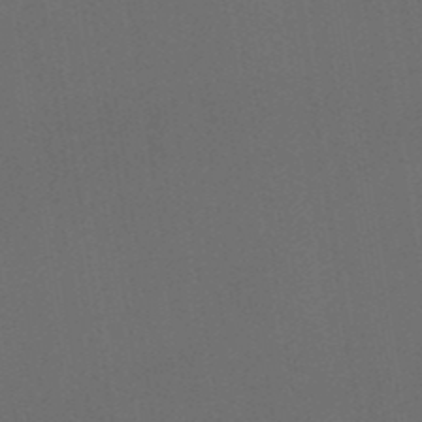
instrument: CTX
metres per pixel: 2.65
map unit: eHb
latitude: -50.1417
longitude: 84.0283
